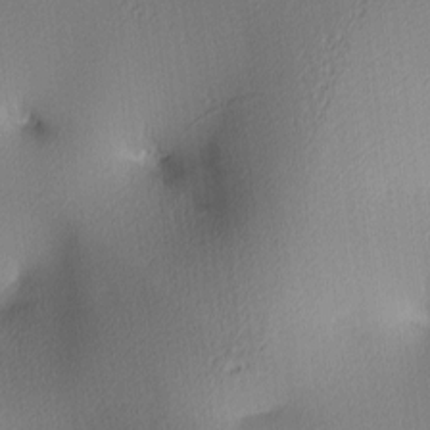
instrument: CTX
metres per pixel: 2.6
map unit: lAa
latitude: 3.5938
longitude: -115.6127
